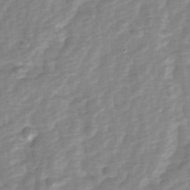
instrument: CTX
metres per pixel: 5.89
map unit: Ave
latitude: 1.1403
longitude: -112.2711
